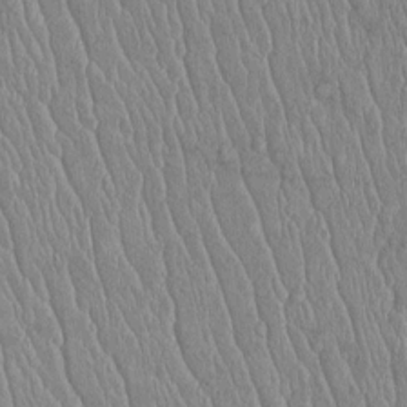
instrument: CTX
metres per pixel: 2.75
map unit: Htu
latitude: -5.8989
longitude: 156.2739
